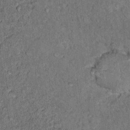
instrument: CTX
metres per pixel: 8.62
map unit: Hto
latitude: 11.1403
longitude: -37.4048
